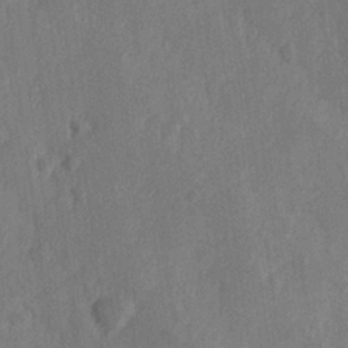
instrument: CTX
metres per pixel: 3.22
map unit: Hve
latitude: 25.1781
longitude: 144.9164
